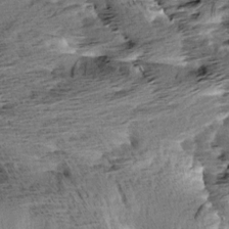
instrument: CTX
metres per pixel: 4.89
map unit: Aa
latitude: 6.6679
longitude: -137.5182
